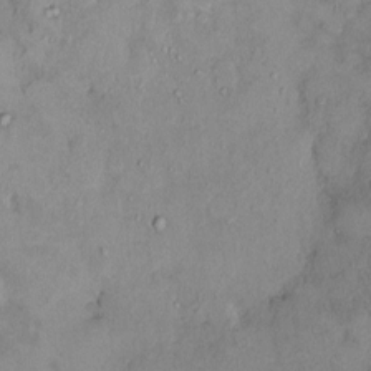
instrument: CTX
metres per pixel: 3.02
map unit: HNhu
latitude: 2.4034
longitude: 8.6518
